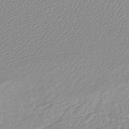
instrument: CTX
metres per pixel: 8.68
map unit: lHb
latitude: -44.2928
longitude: 65.2187
